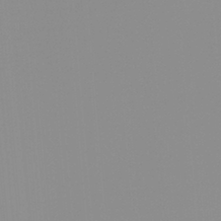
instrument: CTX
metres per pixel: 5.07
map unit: Ht
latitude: -13.7289
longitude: -51.0647
